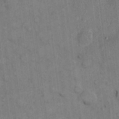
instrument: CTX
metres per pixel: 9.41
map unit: eHh
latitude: 10.6869
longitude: -66.2900
